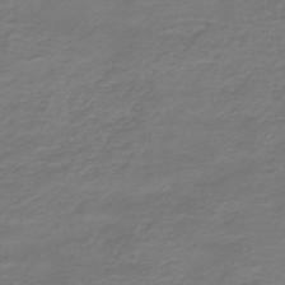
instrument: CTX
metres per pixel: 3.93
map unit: HNb
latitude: -43.1242
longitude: 52.5573
